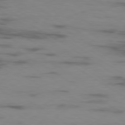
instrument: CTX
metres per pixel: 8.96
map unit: Ap
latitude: -80.0472
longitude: -102.8380
